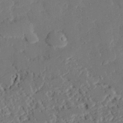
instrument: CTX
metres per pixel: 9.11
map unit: eHh
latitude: 26.4223
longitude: -80.8947
